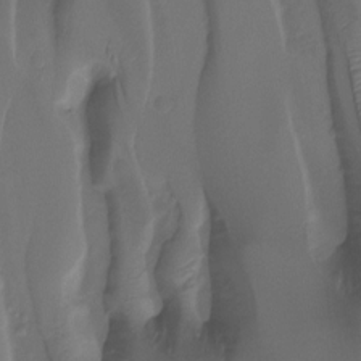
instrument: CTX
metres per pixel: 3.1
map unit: Htu
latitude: -14.1606
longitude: -45.0647
